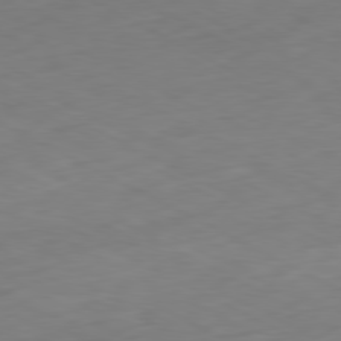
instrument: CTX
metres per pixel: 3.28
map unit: Hpe
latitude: -81.1620
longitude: 16.0283
